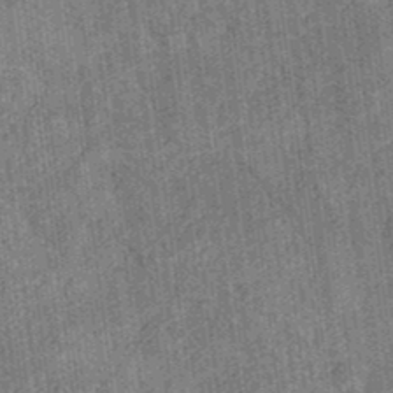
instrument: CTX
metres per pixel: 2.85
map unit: eHb
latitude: -35.4265
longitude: 79.1242
